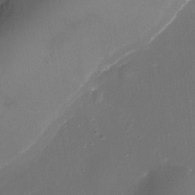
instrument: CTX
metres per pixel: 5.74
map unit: Nhu
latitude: -11.3699
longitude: -34.1011
